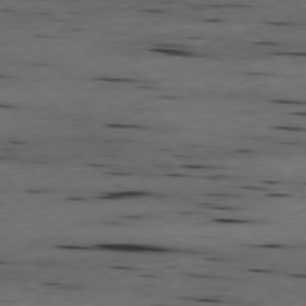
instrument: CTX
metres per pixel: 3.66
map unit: Ap
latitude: -79.0486
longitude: -90.5168
